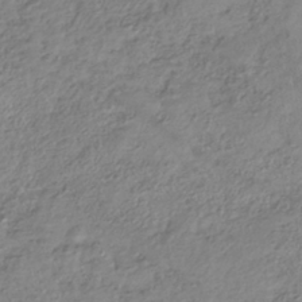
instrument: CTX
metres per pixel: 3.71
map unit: HNhu
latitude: -40.6896
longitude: 107.0298
